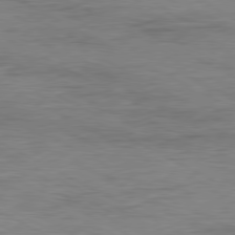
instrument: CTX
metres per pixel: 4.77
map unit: Ap
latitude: -80.8786
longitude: -86.4412
